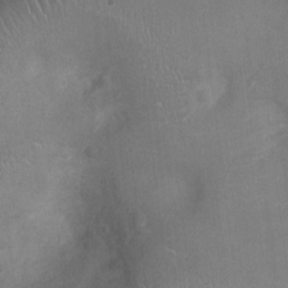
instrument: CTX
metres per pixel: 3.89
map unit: Ht
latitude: -3.7855
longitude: -15.8773
